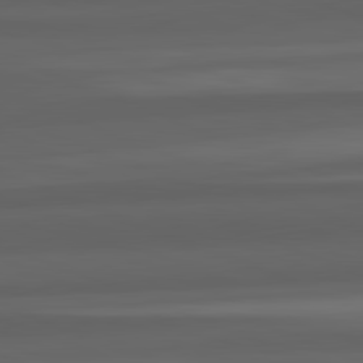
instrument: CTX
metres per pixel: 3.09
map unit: lApd
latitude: 82.4223
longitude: -171.3859
